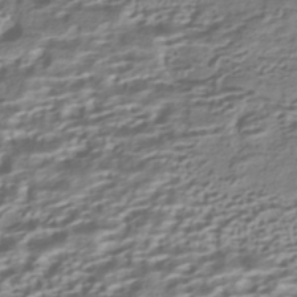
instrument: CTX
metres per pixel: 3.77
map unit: HNhu
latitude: -42.0849
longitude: 100.2172
